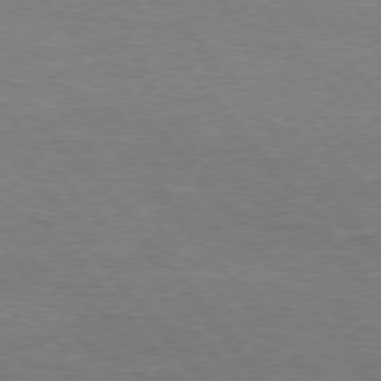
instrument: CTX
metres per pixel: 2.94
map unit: Hpe
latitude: 75.9906
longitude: -151.5182
